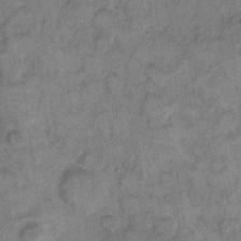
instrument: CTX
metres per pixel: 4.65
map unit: eHh
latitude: 11.6316
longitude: -63.9906
